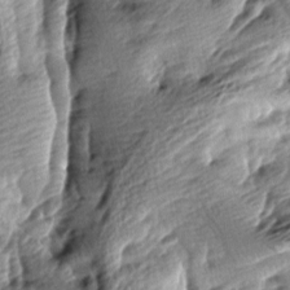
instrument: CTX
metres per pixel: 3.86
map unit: lAa
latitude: -9.1242
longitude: -126.4979
